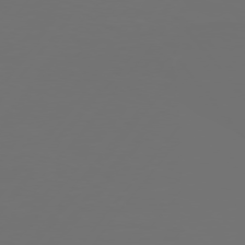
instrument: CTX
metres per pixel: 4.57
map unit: Hpe
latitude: 75.0836
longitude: -129.2537
